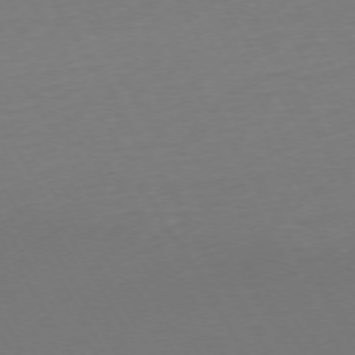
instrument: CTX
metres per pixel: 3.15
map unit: Ap
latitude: -74.2362
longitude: -68.7246
